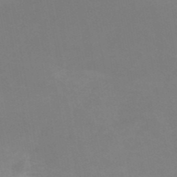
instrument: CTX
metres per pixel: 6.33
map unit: HNb
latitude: -50.7274
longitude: -50.6301
